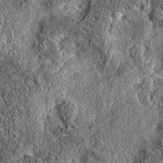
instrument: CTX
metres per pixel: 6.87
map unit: eAb
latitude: 36.1389
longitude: 108.7463
